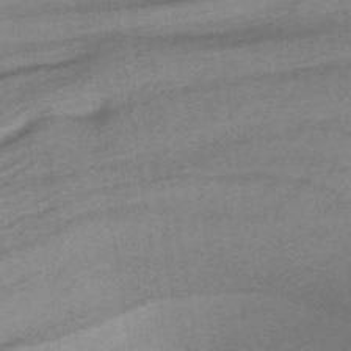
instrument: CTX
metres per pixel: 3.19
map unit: lHb
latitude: -36.1416
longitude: 60.2928
